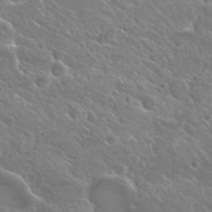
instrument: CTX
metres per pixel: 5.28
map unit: Hto
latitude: 27.0836
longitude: -39.5560
